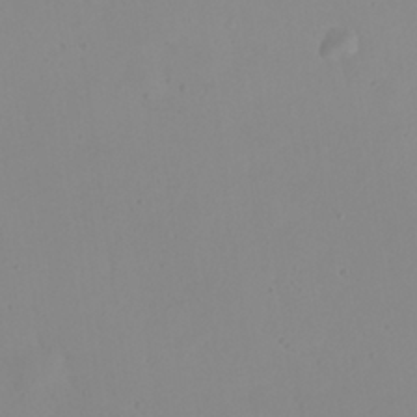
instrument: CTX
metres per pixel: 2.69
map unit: eHh
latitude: 23.8016
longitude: -64.9325
